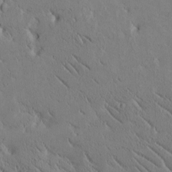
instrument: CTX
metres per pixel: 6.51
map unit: Htu
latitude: -1.5966
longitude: 175.5777
